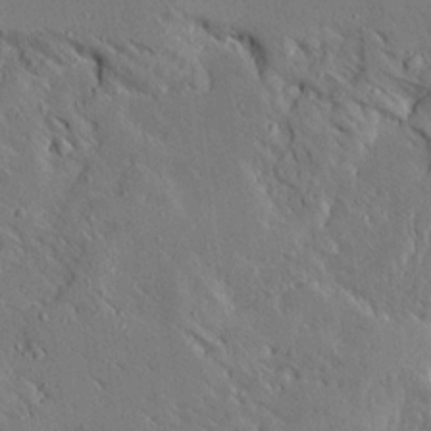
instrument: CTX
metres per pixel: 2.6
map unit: Ave
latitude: 14.9703
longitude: -139.7639
